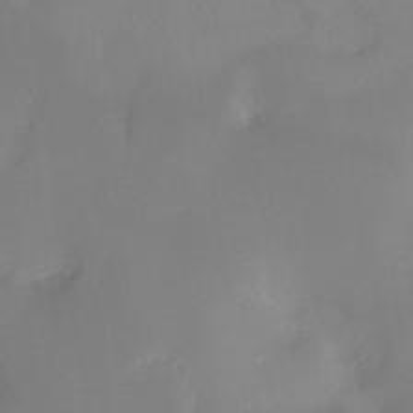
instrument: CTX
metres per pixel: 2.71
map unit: Ht
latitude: -8.1417
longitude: -30.2334
